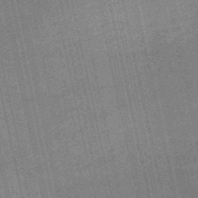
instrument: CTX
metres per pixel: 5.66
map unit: HNb
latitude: -51.7100
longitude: -41.4804
